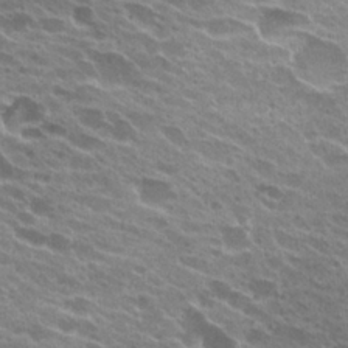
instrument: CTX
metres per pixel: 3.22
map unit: Hto
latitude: 24.2333
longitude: -38.9514
